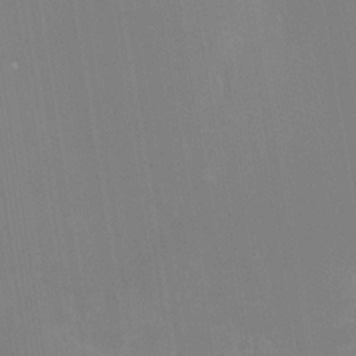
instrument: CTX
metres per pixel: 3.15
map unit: Nhe
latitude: -28.5763
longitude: -110.2901
